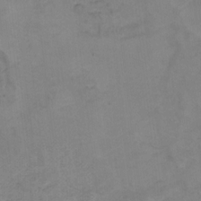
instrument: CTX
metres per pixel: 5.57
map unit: Ht
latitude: 10.3090
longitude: -32.9514
